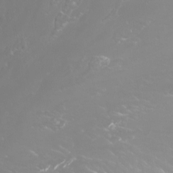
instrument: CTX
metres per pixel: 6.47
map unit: Nhu
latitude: -7.6533
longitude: -71.5182
